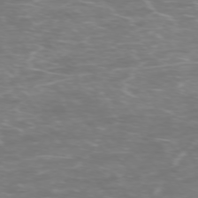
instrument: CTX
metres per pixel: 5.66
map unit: Ap
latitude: -75.3888
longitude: -77.0647
